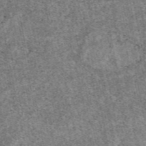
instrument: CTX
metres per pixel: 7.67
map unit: eAb
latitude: 48.1578
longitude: 116.4817
